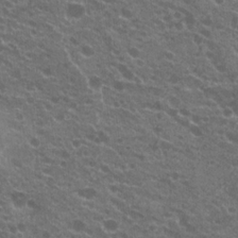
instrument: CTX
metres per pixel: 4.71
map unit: Hto
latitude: 21.0081
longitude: -34.5356
